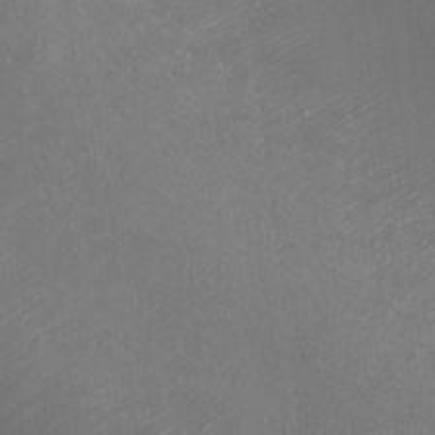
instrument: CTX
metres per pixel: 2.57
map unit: eHh
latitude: -1.0676
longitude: -78.7435
